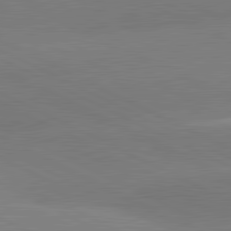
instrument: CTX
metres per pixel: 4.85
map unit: lApd
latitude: 81.4237
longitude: -153.9150
